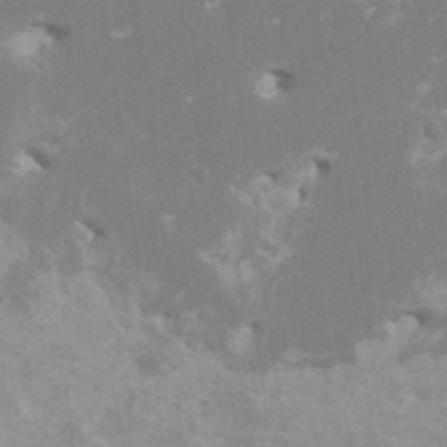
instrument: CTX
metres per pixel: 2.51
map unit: HNhu
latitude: -0.1606
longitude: 3.8989
